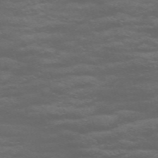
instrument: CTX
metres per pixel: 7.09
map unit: Nve
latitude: -58.5762
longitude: 56.0094
